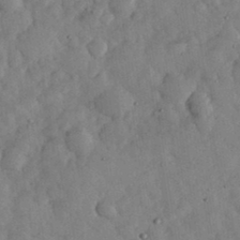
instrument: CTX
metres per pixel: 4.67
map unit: eHh
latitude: 34.2522
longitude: -69.3104
